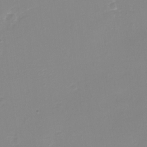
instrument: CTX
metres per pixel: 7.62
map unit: eHh
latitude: -4.1416
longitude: -76.8002
